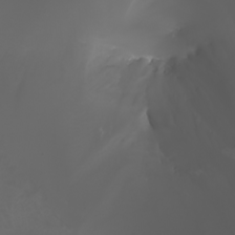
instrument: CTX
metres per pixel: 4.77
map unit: Htu
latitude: -5.2376
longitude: -89.4994
